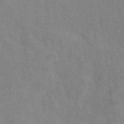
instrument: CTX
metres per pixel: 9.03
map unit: eHb
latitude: -37.2376
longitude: 76.4629
